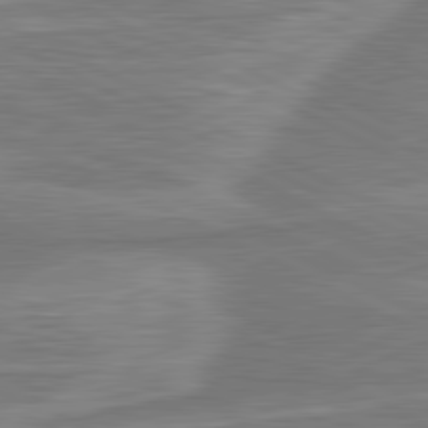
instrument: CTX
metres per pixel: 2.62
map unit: lApd
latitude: 81.2726
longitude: -173.7260
